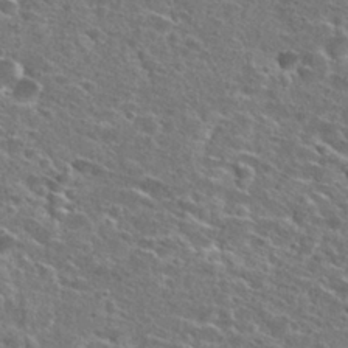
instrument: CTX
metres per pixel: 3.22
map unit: Hto
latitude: 27.3293
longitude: -47.2348
